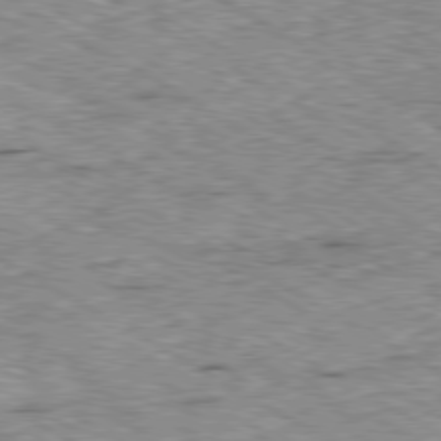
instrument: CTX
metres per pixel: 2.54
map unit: Ap
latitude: -80.3873
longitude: -50.6301
